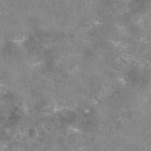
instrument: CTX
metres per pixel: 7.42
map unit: eAb
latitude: 47.2348
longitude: 125.2943
